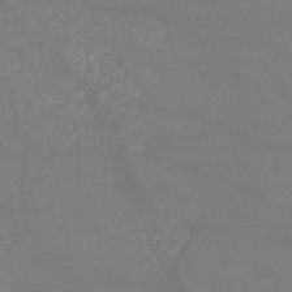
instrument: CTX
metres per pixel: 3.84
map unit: HNb
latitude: -54.0850
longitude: -37.9717
